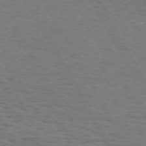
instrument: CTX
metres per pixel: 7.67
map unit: Hpe
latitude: 72.1578
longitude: -122.9892
